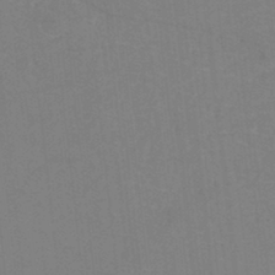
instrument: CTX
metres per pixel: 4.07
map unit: eHh
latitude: -42.3873
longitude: -32.7435
